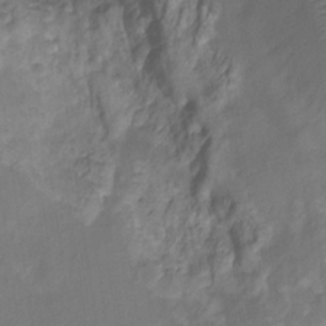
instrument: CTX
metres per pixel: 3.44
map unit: HNhu
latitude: -28.1228
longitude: 74.6141
